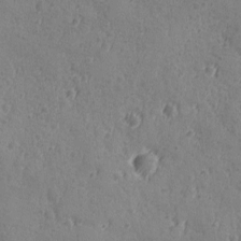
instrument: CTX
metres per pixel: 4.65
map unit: Ave
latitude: -8.6707
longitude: -118.9513
